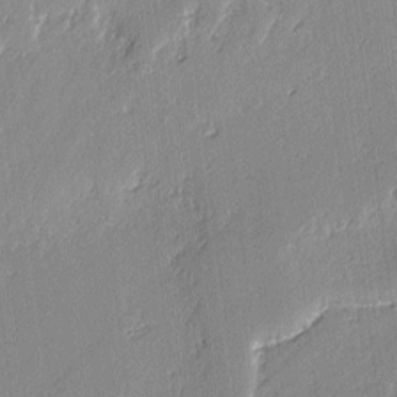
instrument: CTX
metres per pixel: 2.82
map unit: lAvf
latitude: -2.2928
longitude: -108.4412
